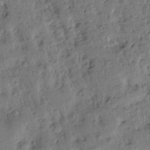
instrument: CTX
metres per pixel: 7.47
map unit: Htu
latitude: 0.3467
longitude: -179.8395
